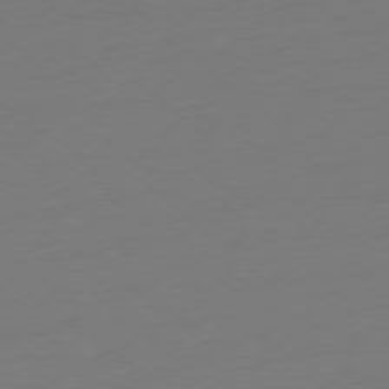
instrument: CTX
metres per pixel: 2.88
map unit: Ap
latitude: -78.3117
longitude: -76.6490
